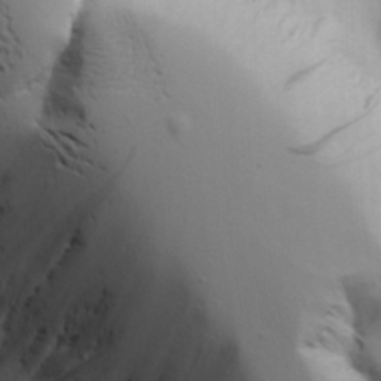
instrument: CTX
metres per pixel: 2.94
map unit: Aa
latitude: 18.7246
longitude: -125.7827
